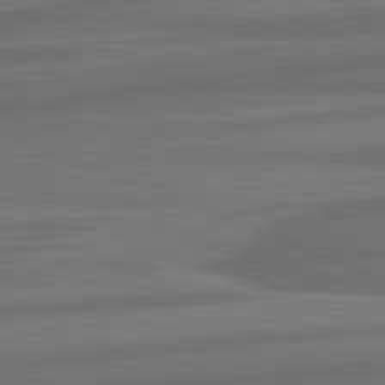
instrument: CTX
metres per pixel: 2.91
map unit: lApd
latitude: 82.0633
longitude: -171.5182
